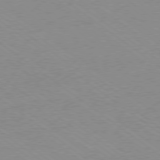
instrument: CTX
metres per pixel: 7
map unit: Hpe
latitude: -79.1431
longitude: 8.4062
